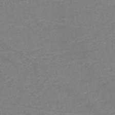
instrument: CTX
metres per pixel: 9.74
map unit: eHh
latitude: -44.9353
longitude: -30.1956
